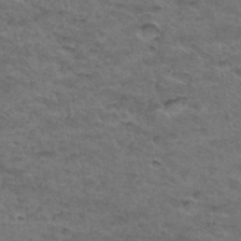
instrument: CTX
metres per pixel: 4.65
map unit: Hto
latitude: 32.6679
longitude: -48.5546
